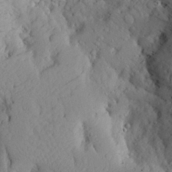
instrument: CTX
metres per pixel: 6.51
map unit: Aa
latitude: 25.8205
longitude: -147.5183
